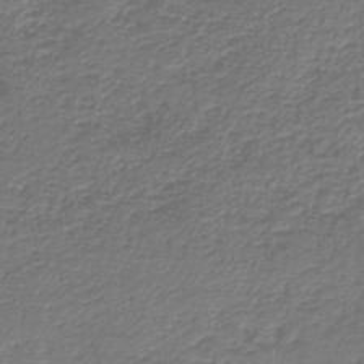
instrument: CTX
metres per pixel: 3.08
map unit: HNb
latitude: -43.3698
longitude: 50.1984
